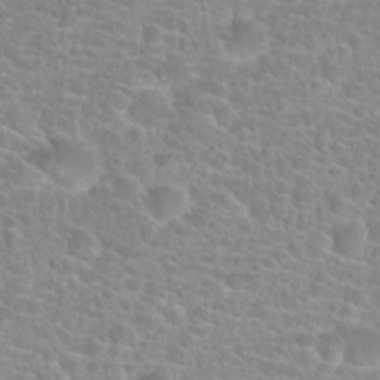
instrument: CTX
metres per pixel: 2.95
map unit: Hto
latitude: 24.5545
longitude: -48.4034
